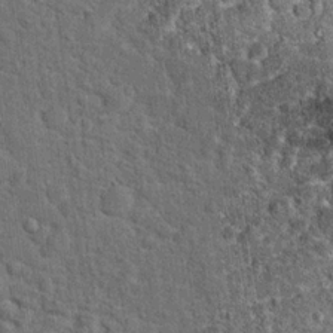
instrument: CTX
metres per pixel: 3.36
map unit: Hto
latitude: 15.4805
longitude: -34.3089
